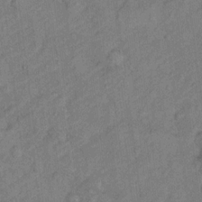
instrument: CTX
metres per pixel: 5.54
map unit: Hto
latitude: 7.9906
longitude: -37.1026
